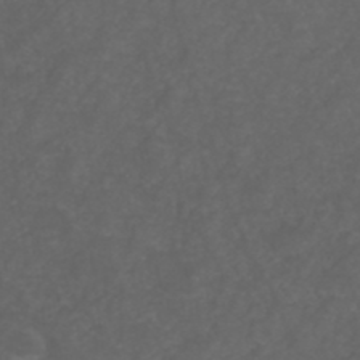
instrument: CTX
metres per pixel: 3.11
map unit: ANa
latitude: 39.1781
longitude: 23.6722
